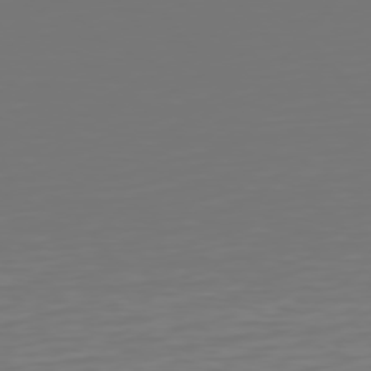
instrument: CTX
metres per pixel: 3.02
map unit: Hpe
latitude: 75.4238
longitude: -124.0255
